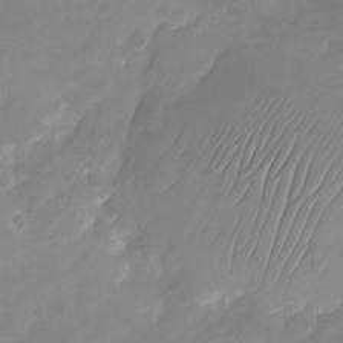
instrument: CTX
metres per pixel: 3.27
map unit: Nhu
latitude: -24.2172
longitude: -69.5749
